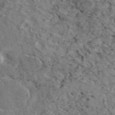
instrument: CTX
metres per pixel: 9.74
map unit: eAb
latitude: 46.0633
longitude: 112.9920
